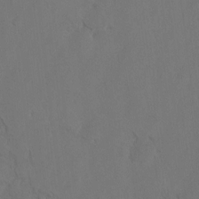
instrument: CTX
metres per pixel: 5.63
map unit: Hto
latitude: 8.1578
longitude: -34.9135
